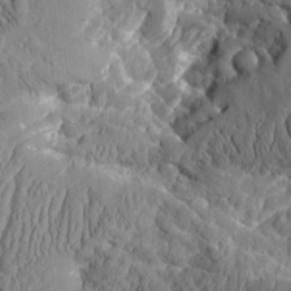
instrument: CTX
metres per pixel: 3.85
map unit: Aa
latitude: 9.6694
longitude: -129.5749
